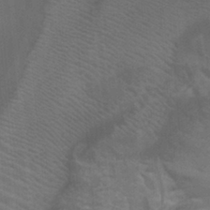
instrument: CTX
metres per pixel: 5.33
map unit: Ht
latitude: -0.7275
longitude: -17.0647
